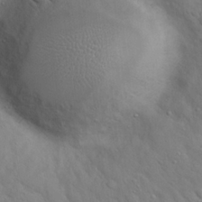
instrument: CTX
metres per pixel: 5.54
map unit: Hto
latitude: 19.0458
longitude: -53.4427
